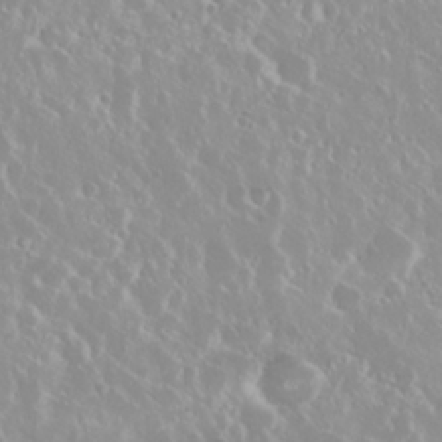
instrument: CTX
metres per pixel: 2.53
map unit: Nhu
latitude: 28.9702
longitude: -61.5182
